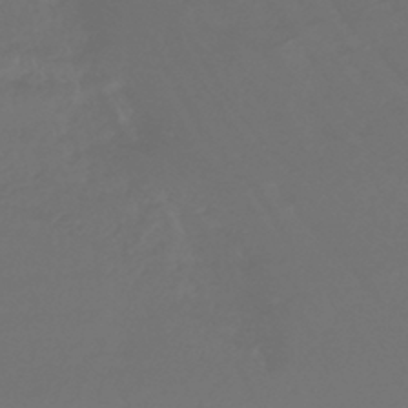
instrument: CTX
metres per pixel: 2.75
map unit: lHb
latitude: -43.7477
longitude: 78.1228
